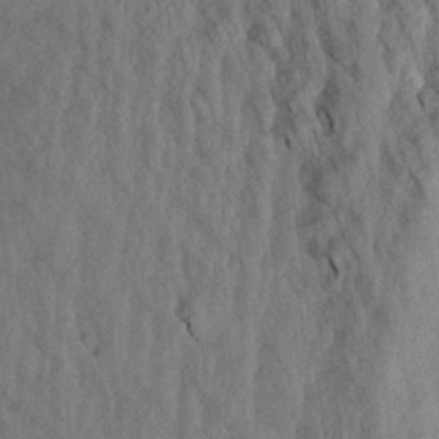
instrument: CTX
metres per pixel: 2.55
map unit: Aa
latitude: 19.9528
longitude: -147.3104
